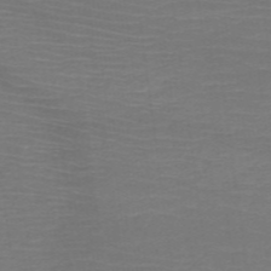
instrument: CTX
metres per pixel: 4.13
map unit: HNb
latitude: -50.0850
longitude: -45.3104
